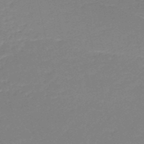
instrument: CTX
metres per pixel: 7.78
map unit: HNb
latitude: -49.8612
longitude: -42.0444
